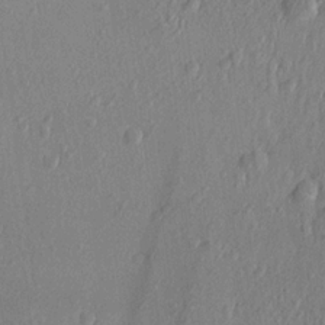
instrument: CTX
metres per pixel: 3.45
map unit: Aa
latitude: 18.9513
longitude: -143.2537
